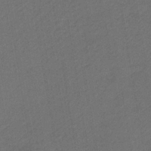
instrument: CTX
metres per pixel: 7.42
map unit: lHb
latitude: -39.9556
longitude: 63.6722
